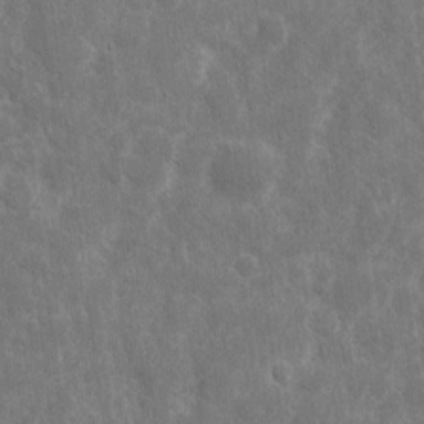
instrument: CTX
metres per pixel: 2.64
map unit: eHh
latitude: 7.4993
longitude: -70.2522
